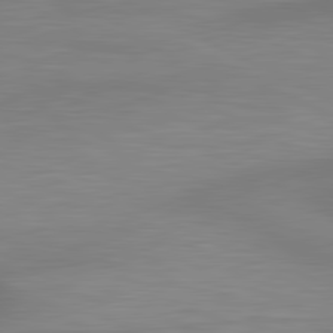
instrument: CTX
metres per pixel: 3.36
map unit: lApd
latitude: 81.1592
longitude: 132.7652
